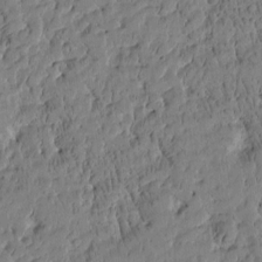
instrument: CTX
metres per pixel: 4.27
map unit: Htu
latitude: -4.0472
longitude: 175.6532
